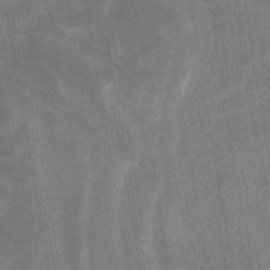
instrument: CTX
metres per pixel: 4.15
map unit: HNhu
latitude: -29.2565
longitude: 67.2376
